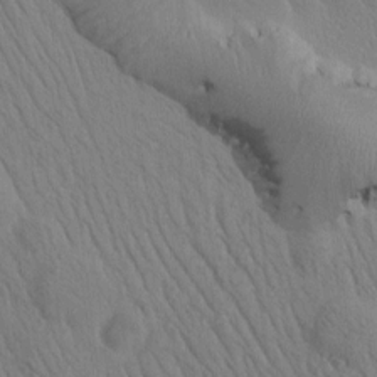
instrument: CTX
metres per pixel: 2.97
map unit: Htu
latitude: -0.6330
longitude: 172.3117
